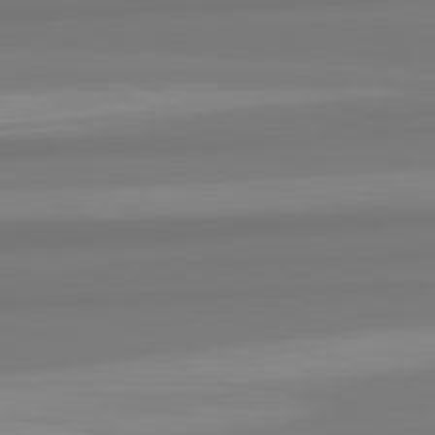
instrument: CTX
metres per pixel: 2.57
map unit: lApd
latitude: 82.4034
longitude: 175.8611
